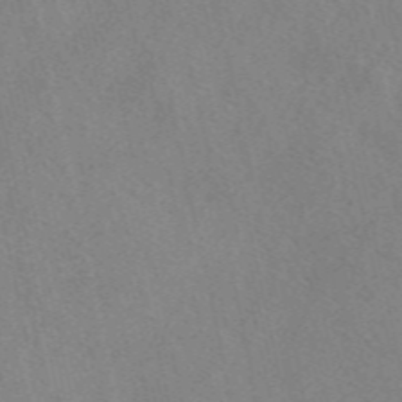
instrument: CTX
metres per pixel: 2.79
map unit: eAb
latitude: 48.8002
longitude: 107.1242
